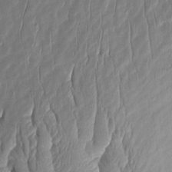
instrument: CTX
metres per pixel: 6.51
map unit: Aa
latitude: 8.6680
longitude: -131.4049
